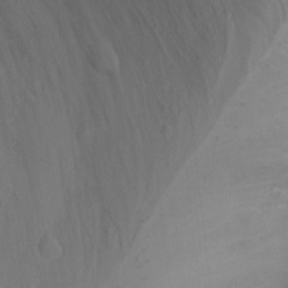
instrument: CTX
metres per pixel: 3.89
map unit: Ht
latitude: -7.6533
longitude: -35.3481
